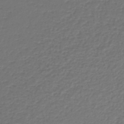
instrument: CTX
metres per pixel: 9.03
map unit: lHb
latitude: -42.8030
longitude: 61.4265
